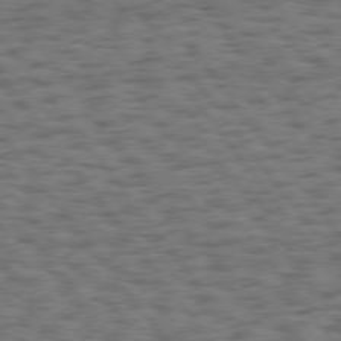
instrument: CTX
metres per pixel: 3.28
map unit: Hpe
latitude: 74.9136
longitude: -135.2537
